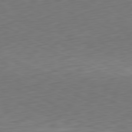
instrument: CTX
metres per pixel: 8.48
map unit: Ap
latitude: -81.4455
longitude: -60.1578
